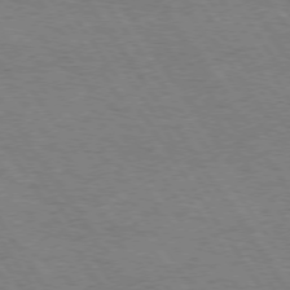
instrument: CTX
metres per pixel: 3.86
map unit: Hpe
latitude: 73.8206
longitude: -132.0444
